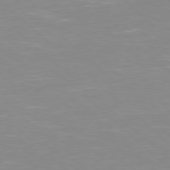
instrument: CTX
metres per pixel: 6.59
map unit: Hpe
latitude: 78.0444
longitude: -140.2900
